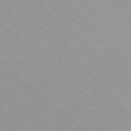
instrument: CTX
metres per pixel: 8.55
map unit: Hpe
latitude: 77.6882
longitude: -154.0822
